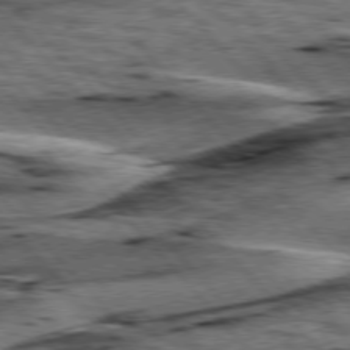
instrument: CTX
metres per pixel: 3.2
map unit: lApd
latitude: 76.5356
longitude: -71.6505
